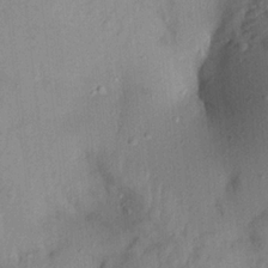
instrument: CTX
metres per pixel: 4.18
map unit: Aa
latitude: 20.3279
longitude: -147.5372
